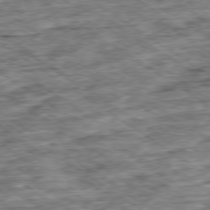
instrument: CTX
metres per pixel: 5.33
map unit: Ap
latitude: -79.4076
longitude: -75.0270
